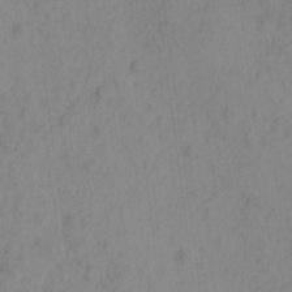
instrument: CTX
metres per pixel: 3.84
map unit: eHh
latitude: -1.4455
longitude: 18.4629
